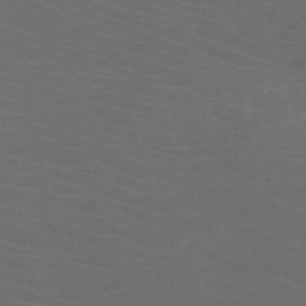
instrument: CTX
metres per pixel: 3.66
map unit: HNb
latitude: -49.8045
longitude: -46.2145
